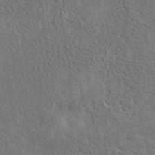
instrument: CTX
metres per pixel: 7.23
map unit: eAb
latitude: 40.9891
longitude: 103.8611
